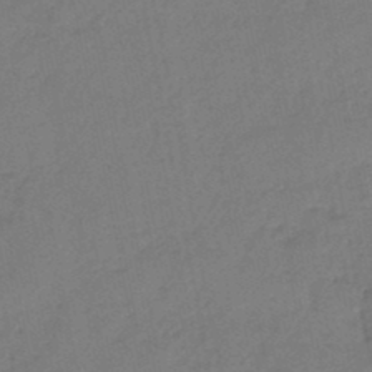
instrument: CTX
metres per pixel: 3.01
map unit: eHb
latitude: -46.5384
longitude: 81.0109
